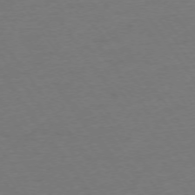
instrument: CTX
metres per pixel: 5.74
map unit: Ap
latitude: -74.3873
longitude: -85.3293
